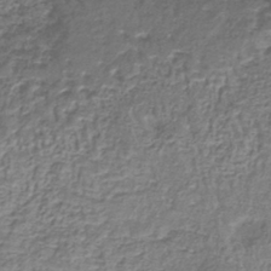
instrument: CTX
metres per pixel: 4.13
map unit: lHb
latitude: -39.1809
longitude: 61.0298
